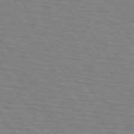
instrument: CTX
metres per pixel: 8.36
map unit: lApd
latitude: 73.2726
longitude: -72.8947
